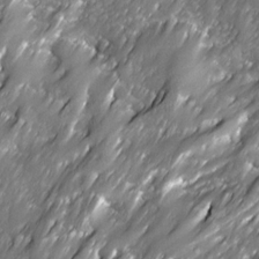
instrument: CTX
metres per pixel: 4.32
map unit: Ave
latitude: 16.1011
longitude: -135.4237
